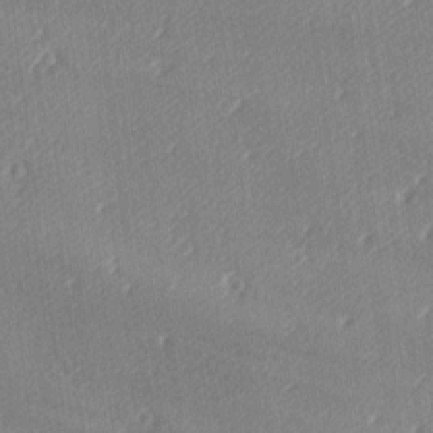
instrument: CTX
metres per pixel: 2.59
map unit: lAa
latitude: -9.1998
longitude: -127.5749
